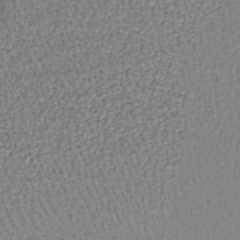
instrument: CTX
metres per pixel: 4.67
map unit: lHb
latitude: -37.9178
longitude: 58.9163
